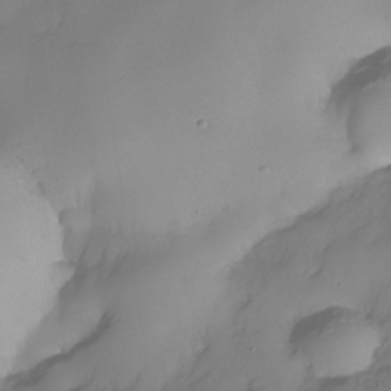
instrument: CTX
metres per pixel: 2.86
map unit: Nhe
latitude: -34.7463
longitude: -142.9703
